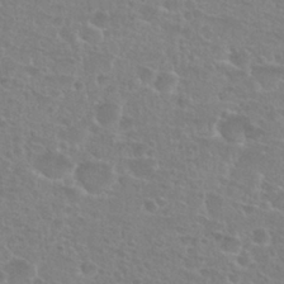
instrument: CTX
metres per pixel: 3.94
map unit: Nhu
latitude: 27.2537
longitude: -51.2914
